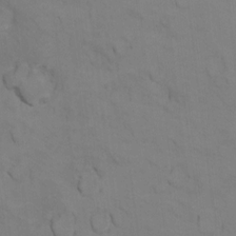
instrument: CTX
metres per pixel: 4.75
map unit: Ht
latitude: 11.2915
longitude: -32.8569
